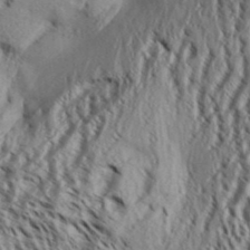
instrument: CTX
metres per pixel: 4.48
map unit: Aa
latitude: 33.0836
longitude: -136.8002
